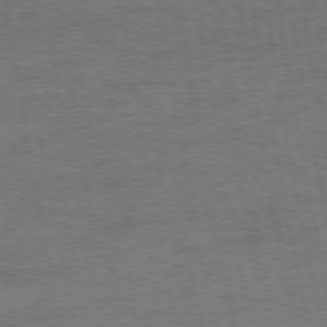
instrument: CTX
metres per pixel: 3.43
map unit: Ap
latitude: -74.9731
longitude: -74.7435
